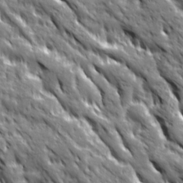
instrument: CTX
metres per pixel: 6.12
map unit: Ave
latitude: 19.8394
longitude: -134.8758
